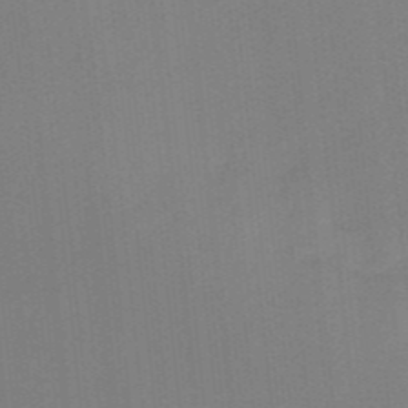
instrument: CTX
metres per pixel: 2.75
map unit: HNb
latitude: -44.8030
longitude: -43.3860
